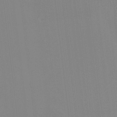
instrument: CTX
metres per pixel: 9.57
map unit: HNhu
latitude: 7.1970
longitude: 5.1431
